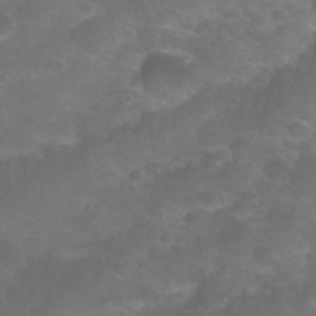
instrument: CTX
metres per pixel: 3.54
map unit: Nhu
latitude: 27.1781
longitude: -54.9703
